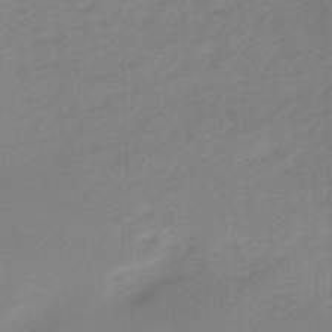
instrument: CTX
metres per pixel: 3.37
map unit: eHb
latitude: -47.5777
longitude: 89.1053
